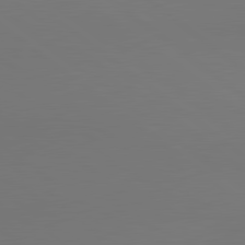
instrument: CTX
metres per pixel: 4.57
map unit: lApd
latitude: 80.8002
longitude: 154.5763
